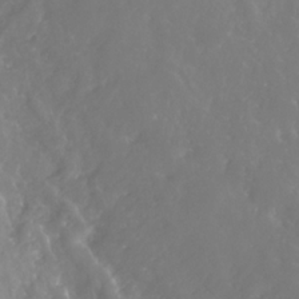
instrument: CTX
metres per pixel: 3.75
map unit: Nhe
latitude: -35.7667
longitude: -92.8947
